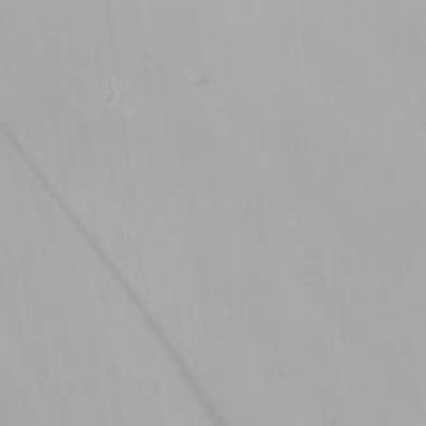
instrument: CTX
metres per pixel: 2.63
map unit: Nhu
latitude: -5.1431
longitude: -95.5749
